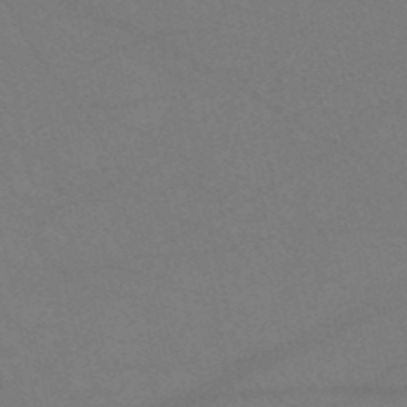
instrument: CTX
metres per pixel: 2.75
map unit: HNb
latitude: -51.9556
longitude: -43.0081
